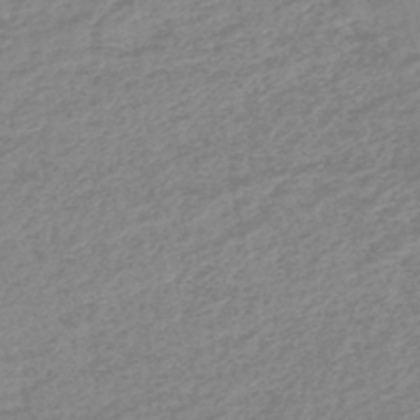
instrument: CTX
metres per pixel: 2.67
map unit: HNb
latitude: -45.8233
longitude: -35.1970
